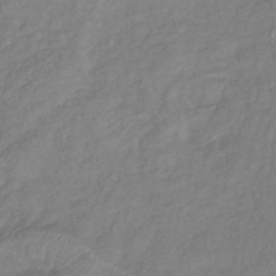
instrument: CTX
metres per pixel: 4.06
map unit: eHb
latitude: -40.3684
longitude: 78.3117
